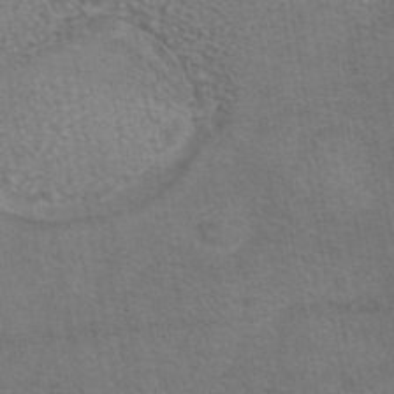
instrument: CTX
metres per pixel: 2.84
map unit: eAb
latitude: 45.0458
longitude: 106.0283
